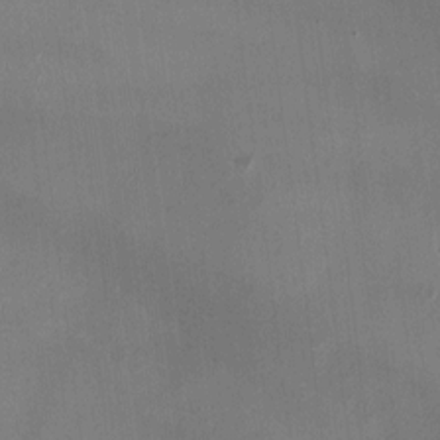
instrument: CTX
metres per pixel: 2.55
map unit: HNhu
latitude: -1.5966
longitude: -7.8961
